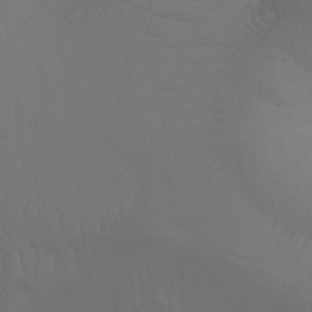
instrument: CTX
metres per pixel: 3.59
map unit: Ht
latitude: -3.4265
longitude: -25.4426
